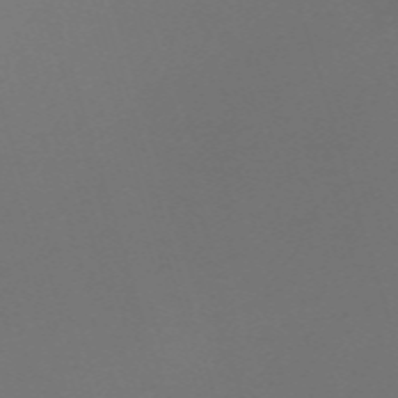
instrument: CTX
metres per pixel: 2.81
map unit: eHh
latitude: -62.4440
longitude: 52.7652
